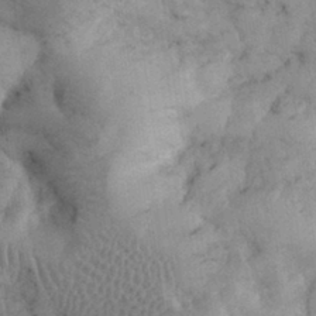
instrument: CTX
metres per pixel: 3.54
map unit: eHh
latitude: 31.6316
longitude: -68.6113
